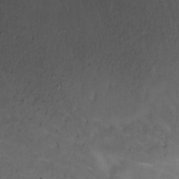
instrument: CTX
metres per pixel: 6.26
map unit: Nhu
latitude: -7.4643
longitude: -40.6301
